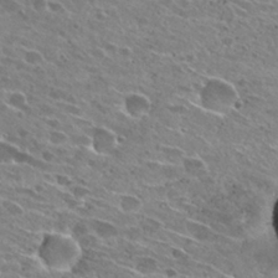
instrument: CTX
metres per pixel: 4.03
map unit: Hto
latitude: 27.4238
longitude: -43.5938
